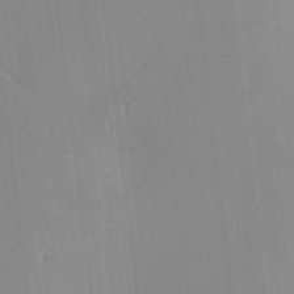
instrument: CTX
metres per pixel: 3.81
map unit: HNhu
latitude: 6.3845
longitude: 1.8423
